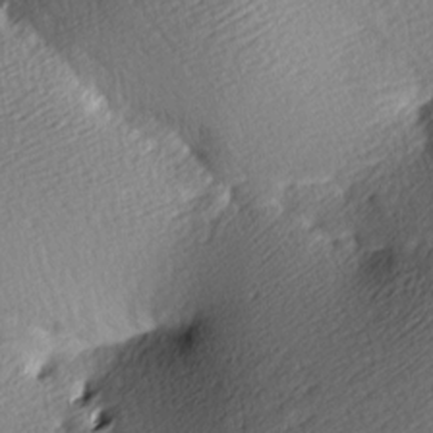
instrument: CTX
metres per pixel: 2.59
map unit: lAa
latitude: -9.5777
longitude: -125.9150
